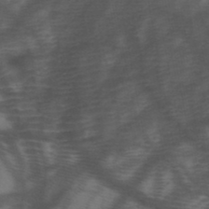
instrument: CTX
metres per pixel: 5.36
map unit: HNb
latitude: -47.5588
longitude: -40.9324
